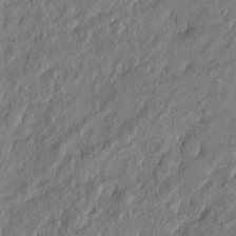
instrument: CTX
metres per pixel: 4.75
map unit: Htu
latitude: -6.5196
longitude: 177.5021
